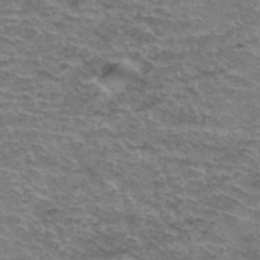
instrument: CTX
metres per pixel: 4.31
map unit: Hto
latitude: 37.5938
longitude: -41.8961
